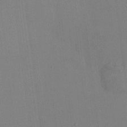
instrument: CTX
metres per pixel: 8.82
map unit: HNhu
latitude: 0.6490
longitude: -5.4237
